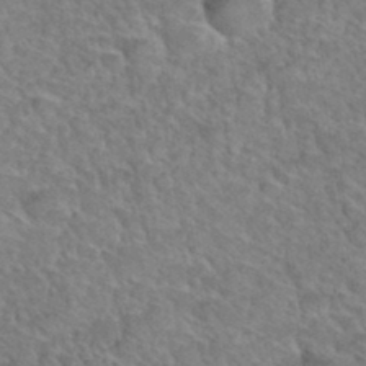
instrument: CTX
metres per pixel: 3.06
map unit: Hto
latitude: 35.5560
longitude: -47.4994
